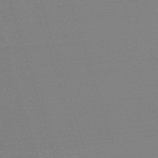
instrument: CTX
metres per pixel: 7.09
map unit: eHh
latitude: -62.1228
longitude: 52.5573
